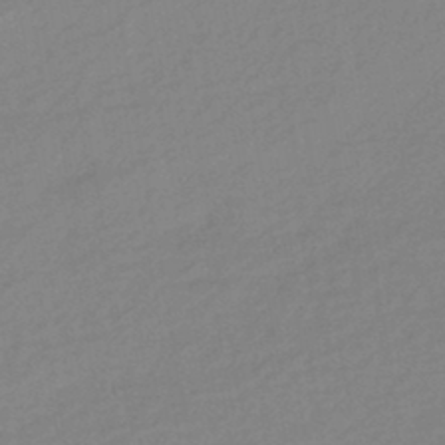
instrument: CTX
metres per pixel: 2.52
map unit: HNhu
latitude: -44.1228
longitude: 89.8422
